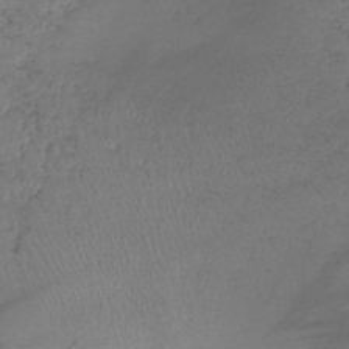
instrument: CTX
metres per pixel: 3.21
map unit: lHb
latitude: -39.1809
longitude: 73.4643
